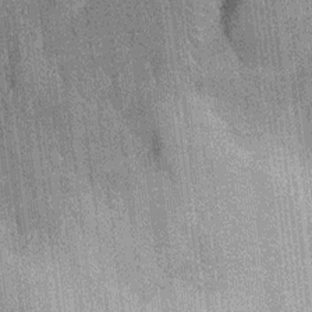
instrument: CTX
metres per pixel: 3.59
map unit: Nhu
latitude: -13.7667
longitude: -23.9906
